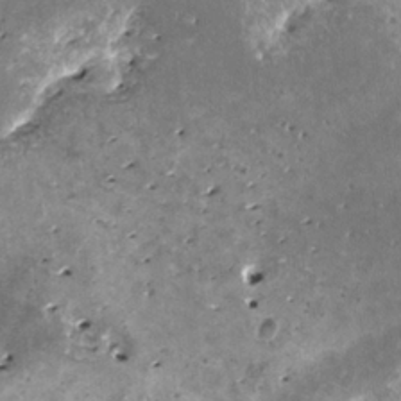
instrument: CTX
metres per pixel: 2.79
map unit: HNhu
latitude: 1.9150
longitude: 6.2928
